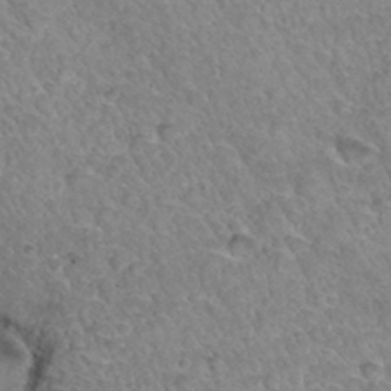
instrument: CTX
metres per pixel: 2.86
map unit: Hto
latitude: 34.9324
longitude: -46.1767
